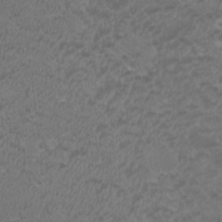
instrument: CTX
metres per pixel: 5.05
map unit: HNhu
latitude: 2.7057
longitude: -1.4048
